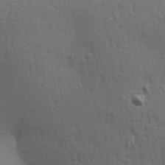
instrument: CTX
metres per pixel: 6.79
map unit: Hve
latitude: 24.7624
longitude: -97.2915
